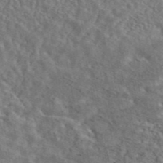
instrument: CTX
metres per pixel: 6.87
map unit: ANa
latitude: 44.9325
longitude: 47.7099
